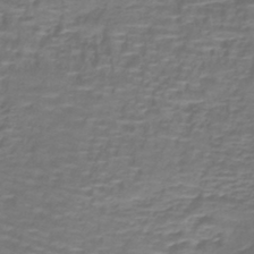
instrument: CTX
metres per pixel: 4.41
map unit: lHb
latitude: -41.0864
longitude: 58.3306
